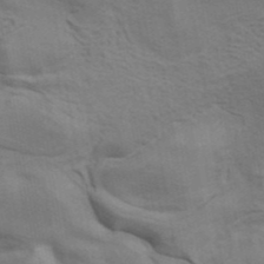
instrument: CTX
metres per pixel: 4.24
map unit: ANa
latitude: 41.8394
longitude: 14.2740
